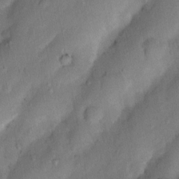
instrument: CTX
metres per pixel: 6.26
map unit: Nhu
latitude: 5.0458
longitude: -24.5167
